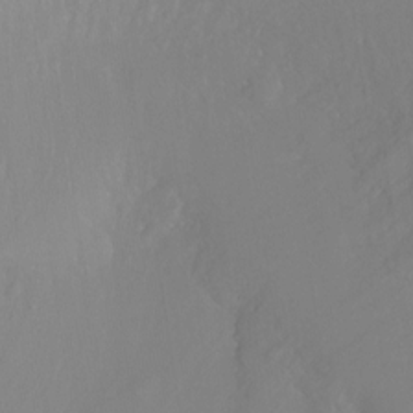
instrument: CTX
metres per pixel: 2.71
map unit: Ht
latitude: -14.4818
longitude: -43.0270
